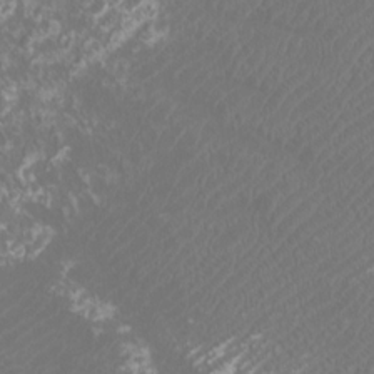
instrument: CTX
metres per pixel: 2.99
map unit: Htu
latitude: -10.9164
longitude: -72.6490
